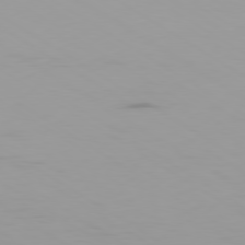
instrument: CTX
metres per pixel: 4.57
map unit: Ap
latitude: -79.8989
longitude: -102.6301
